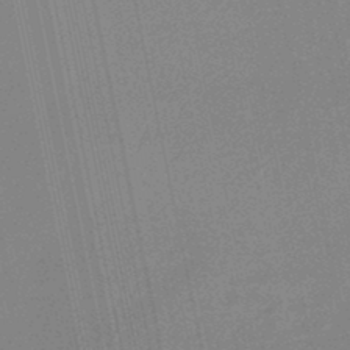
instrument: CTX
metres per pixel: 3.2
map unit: eHb
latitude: -45.2187
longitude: 87.2943
